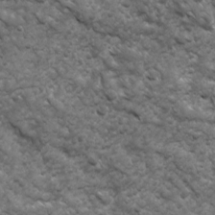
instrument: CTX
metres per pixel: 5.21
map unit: Ave
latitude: 17.1781
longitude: -132.2712
